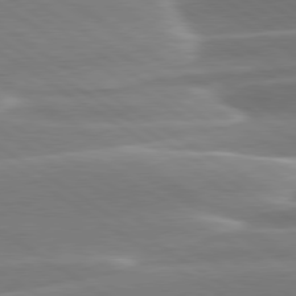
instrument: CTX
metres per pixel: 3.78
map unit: lApd
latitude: 79.5560
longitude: -114.4034
